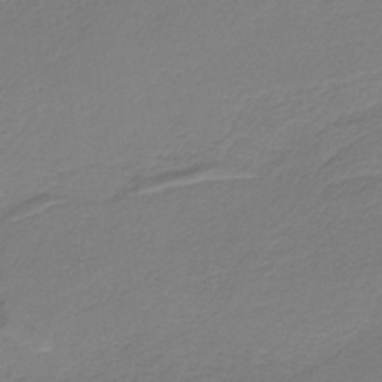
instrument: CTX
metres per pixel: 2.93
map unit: HNb
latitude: -38.4440
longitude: 53.6344
